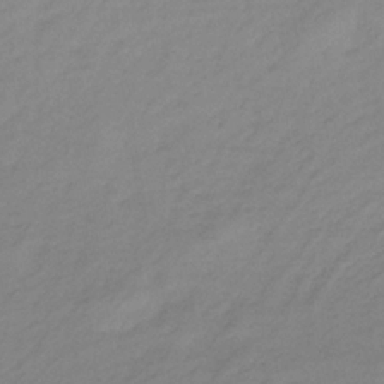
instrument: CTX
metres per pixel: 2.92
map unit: lHb
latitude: -33.7100
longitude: 66.4818
